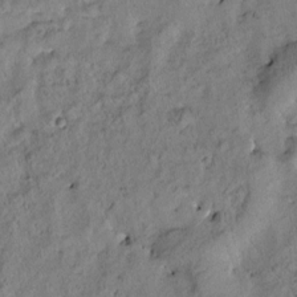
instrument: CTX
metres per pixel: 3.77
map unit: Htu
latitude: -0.0283
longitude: 175.7855
